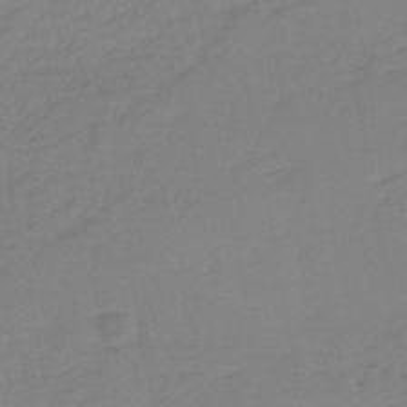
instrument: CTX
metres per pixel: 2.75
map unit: eHh
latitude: -44.5952
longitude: -29.3859
